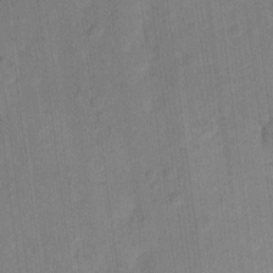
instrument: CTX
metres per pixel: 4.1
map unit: eHh
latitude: 10.6869
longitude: -65.8961
